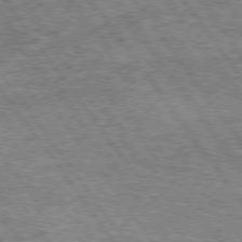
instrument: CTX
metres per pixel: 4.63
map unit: Hpe
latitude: 75.1592
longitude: -155.7827
